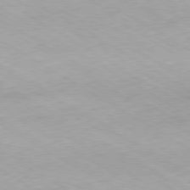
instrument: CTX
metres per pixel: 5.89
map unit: Hpe
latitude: -80.4629
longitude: 20.0472
